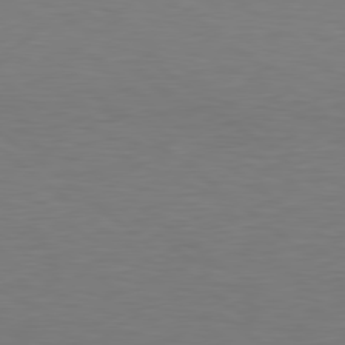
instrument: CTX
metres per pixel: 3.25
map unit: Hpe
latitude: 78.6491
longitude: -149.6316
